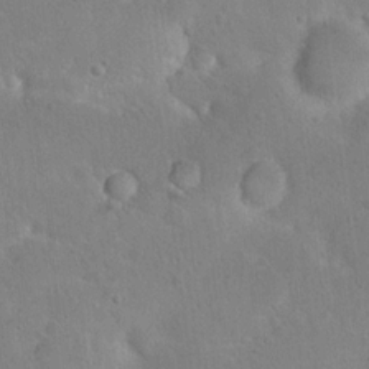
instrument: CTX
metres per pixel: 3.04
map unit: Nhu
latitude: 15.0459
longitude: -29.1025
